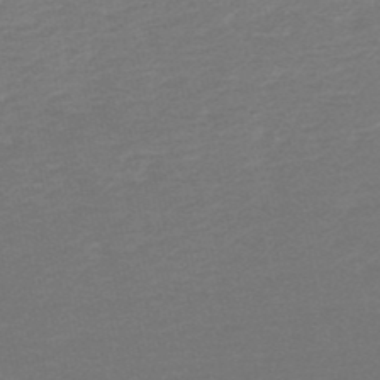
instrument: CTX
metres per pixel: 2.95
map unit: HNb
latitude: -48.3496
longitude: 60.5007
